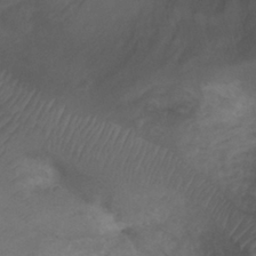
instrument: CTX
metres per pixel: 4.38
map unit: Ht
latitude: 3.4993
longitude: -29.4237
